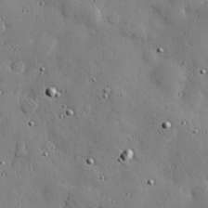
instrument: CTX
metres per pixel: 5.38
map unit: Hve
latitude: 27.0270
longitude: -92.5168
